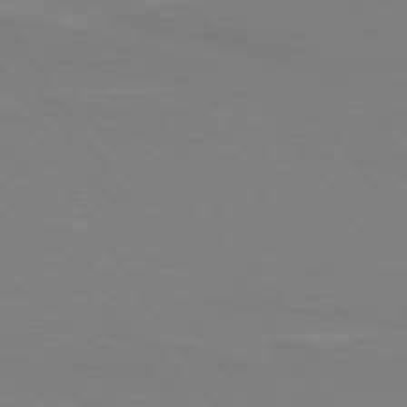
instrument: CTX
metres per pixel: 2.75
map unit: lApd
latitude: 73.9528
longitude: -56.5545
